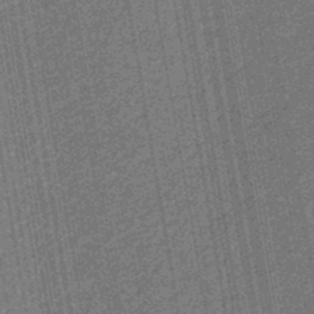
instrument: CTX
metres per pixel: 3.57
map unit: eHb
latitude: -30.2172
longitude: 70.2173
